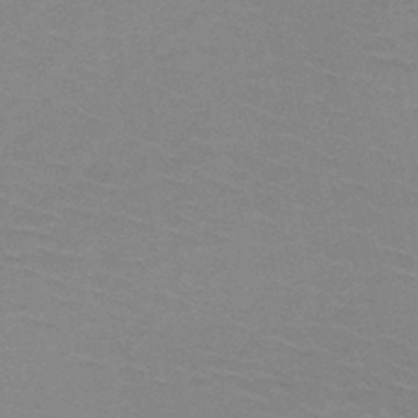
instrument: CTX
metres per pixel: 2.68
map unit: HNb
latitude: -47.1620
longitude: -46.1956
